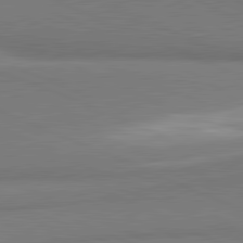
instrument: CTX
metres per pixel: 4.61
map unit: lApd
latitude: 81.6505
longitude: 160.8219
